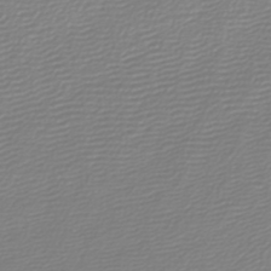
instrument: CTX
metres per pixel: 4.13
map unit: lHb
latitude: -46.0472
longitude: 70.4440
